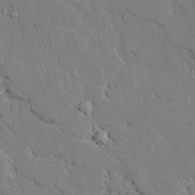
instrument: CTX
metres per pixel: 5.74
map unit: lAvf
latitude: 25.6127
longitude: -110.6869
